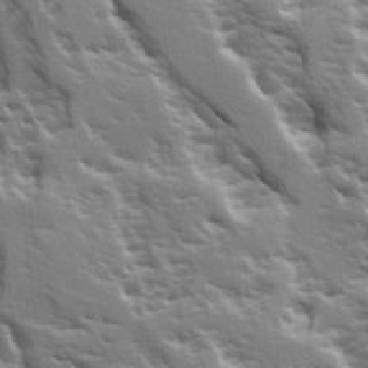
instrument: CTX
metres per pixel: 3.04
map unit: Ave
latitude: 14.9703
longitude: -131.5938
